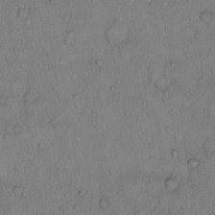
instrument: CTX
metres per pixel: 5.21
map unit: Hto
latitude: 10.4223
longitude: -58.0822
